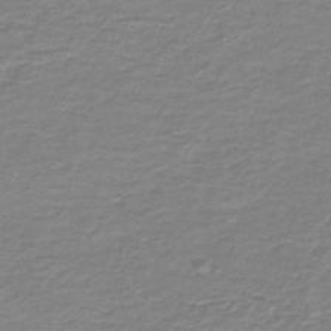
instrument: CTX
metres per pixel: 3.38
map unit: HNb
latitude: -46.8786
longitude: 52.2361
